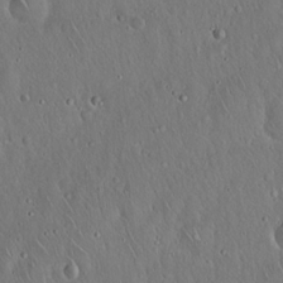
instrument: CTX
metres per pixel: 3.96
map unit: Hto
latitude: 16.8380
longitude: -57.5938
